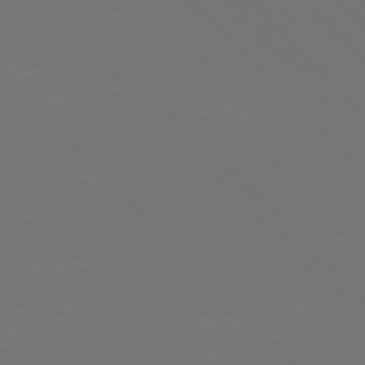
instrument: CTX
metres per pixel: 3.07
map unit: Hpe
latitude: 76.8758
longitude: -169.4049
